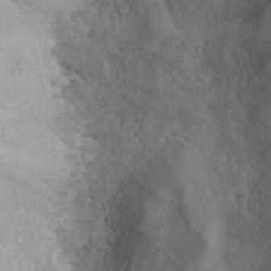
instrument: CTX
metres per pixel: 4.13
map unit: ANa
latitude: 41.8772
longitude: 15.4455
